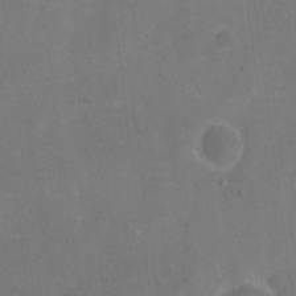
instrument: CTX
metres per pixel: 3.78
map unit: eHh
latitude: 19.6127
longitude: -64.9514
